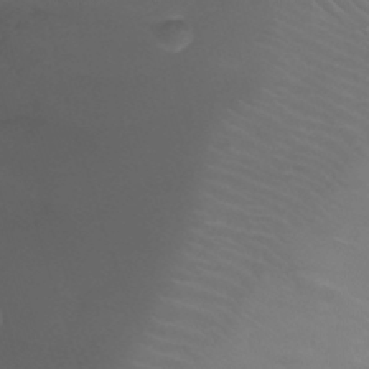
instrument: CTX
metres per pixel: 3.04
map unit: Ht
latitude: -2.3684
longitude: -19.3481
